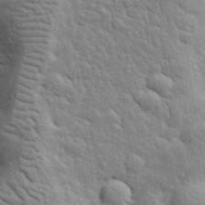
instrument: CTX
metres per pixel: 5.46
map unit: lHvf
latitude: 34.2711
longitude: -81.6316
